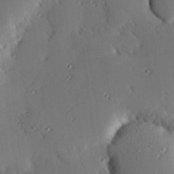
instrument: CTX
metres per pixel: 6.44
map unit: eHh
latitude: 22.6301
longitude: -90.6302
